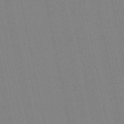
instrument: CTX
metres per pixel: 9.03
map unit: eHb
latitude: -50.1228
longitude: 69.5021
